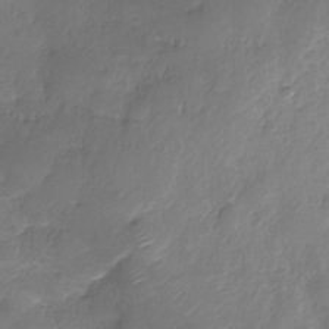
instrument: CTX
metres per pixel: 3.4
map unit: Nhe
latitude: -36.1794
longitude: -178.6113
